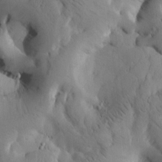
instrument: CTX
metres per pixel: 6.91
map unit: Htu
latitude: -3.1053
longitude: 169.1620
